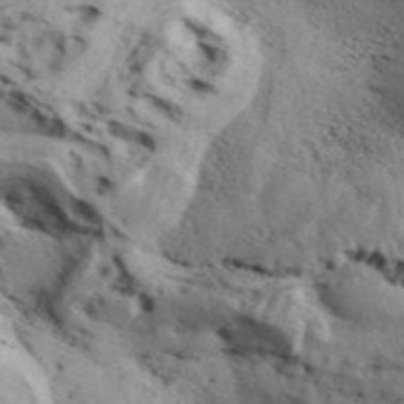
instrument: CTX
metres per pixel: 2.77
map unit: Aa
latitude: 33.0270
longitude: -136.4223
